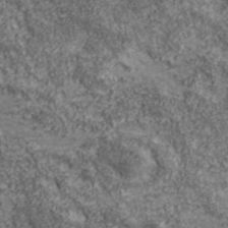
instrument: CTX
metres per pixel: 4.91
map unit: eHh
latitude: 43.1781
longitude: -89.0270
